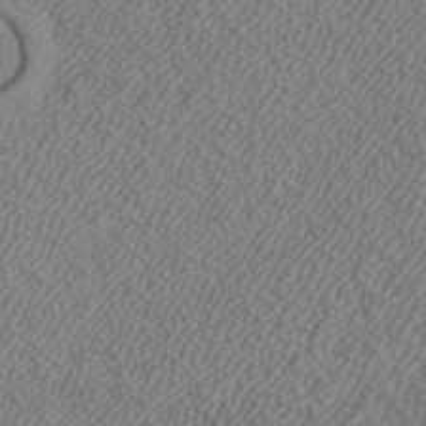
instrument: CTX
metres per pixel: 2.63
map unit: ANa
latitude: 39.5560
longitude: 24.6896
